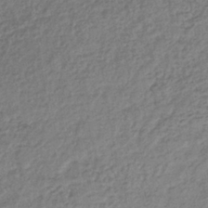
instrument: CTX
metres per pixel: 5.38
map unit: lHb
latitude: -37.9367
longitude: 68.6707
